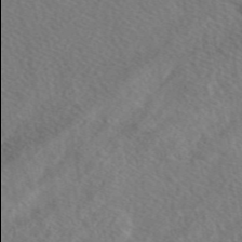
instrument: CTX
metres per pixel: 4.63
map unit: eAb
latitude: 48.1767
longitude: 118.0094
